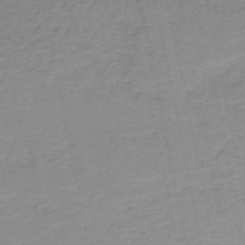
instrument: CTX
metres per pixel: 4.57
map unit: HNb
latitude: -50.8786
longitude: -50.8947
